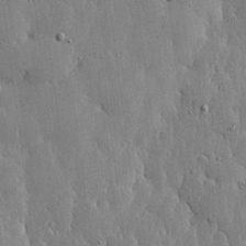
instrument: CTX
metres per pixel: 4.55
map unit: lHvf
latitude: 18.2144
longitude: -115.7260
